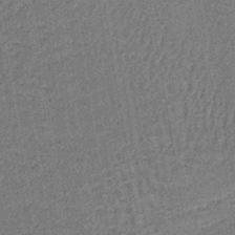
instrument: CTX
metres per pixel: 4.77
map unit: lHb
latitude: -41.1431
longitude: 58.7463
